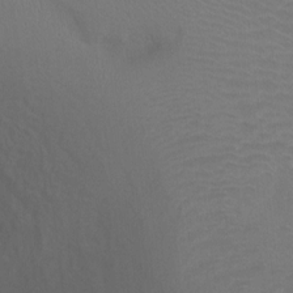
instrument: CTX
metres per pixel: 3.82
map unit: Ht
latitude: 0.6679
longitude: -35.6127
